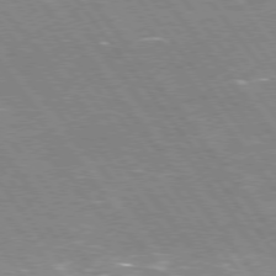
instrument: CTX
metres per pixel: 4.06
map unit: Hpe
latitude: 75.4238
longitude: -157.8205
